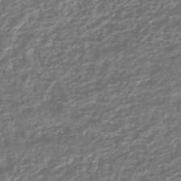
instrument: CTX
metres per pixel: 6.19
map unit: HNhu
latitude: -44.9731
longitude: 99.8989
